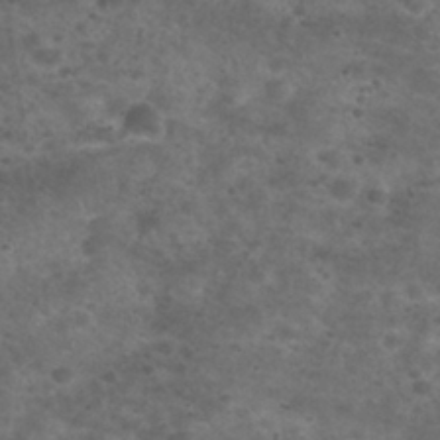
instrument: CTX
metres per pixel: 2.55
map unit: Nhu
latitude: 29.0080
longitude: -49.9150
